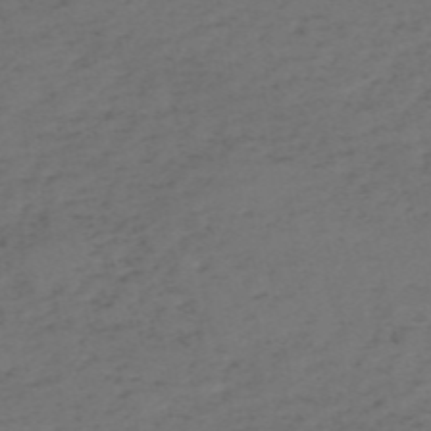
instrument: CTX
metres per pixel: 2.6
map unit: HNb
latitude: -55.3699
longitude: -44.0444
